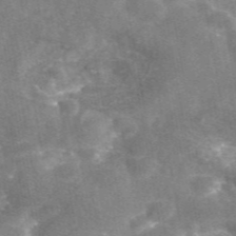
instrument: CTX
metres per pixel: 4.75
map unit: eAb
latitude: 45.8961
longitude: 120.8975
